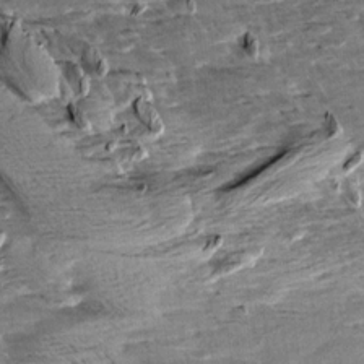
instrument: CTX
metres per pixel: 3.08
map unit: Aa
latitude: 10.5357
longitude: -141.4048
